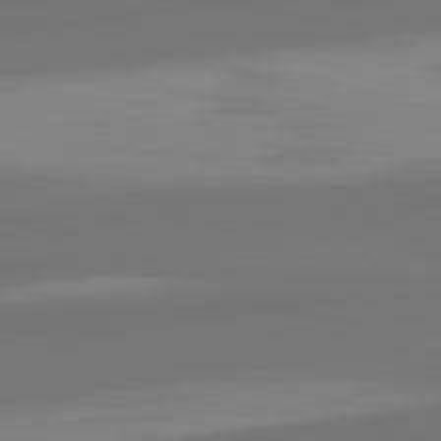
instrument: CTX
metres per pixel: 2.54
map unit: lApd
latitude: 82.4601
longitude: 158.6707
